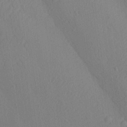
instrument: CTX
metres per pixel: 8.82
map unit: lAa
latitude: 20.9892
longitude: -138.9325
